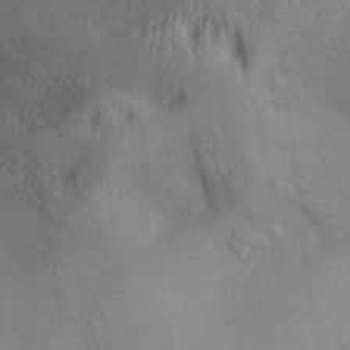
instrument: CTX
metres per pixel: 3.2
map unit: Aa
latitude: 32.0444
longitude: -142.2145
